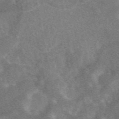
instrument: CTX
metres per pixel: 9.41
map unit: eAb
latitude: 47.5749
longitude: 118.8786
